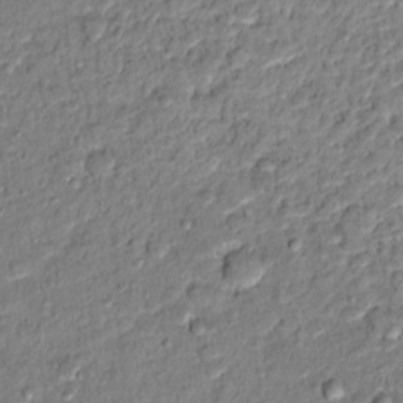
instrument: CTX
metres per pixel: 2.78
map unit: Ht
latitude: 12.0255
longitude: -37.9339
